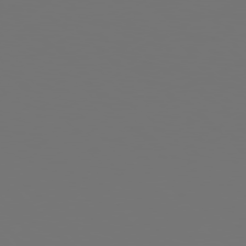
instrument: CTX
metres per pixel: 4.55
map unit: Hpe
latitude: 77.8394
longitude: -176.3656
